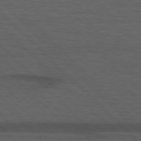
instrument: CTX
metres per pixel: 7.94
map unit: lApd
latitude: 75.6694
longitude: -83.4048
